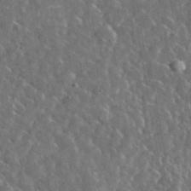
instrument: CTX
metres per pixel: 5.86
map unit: lHvf
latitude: 37.2915
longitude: -89.4238
